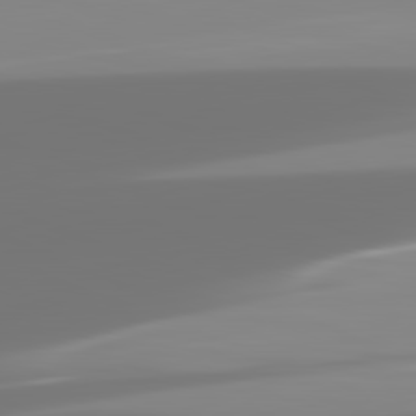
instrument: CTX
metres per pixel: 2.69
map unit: lApd
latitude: 82.1388
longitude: -150.4979
